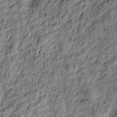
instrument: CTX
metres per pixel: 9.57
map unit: Ht
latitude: 10.1011
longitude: -39.8205
